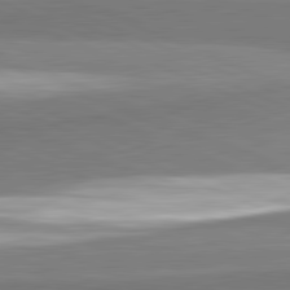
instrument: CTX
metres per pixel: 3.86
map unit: lApd
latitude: 82.0444
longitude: 161.2565
